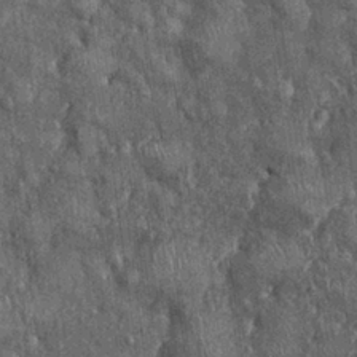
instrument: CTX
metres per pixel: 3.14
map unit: Ht
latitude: -0.6708
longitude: -13.8017
